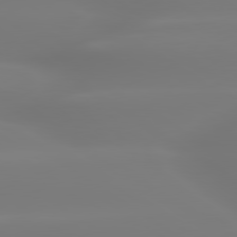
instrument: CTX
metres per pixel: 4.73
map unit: lApd
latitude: 79.8395
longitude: -136.9136
